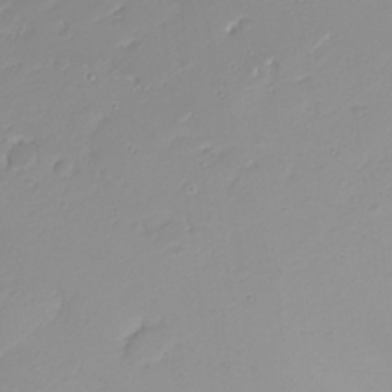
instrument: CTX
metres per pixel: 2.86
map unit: Nhu
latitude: 22.2900
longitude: -63.5371
